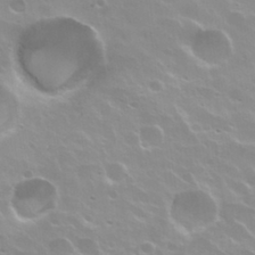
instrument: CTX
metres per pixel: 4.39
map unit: Nhu
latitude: 30.3845
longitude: -55.2726
